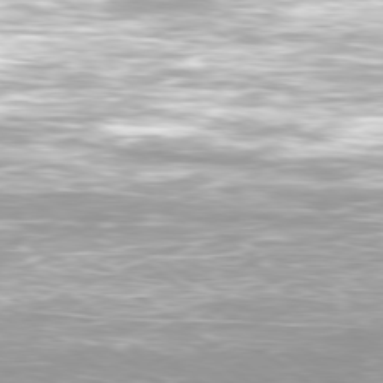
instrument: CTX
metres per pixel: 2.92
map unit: Ap
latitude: -79.7099
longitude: -66.6301
